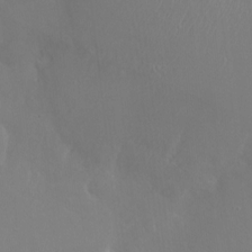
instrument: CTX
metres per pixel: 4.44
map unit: Ht
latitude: -15.4833
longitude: -41.3859
